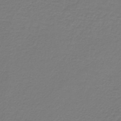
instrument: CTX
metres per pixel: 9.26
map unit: lHb
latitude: -42.8785
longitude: 62.5573
